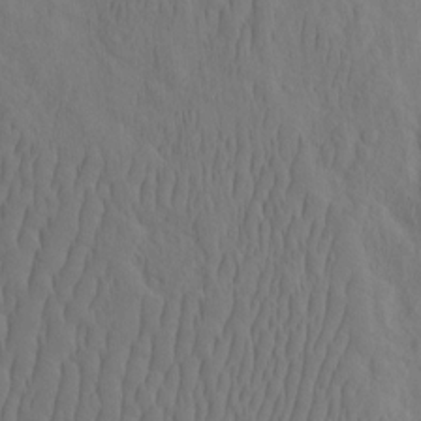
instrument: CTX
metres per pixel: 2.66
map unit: eHh
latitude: -2.6896
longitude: 17.9367
